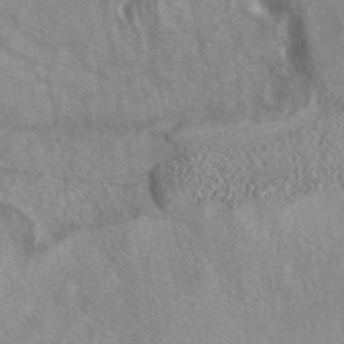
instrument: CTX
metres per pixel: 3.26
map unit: eAb
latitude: 40.6868
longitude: 104.5196
